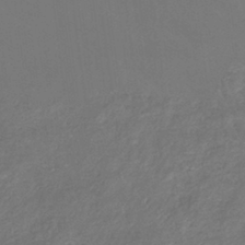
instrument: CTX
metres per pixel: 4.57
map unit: lHb
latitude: -38.7841
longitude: 75.2754
